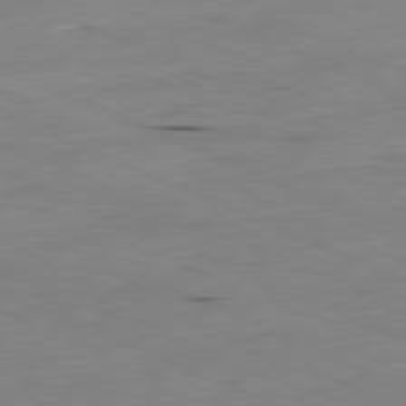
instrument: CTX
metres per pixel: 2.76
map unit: Ap
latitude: -81.7478
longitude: -68.8569
